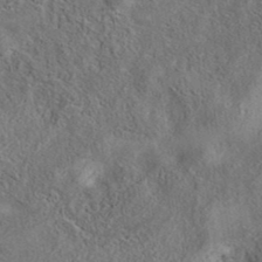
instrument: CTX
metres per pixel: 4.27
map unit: eAb
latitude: 38.1578
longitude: 113.0487
